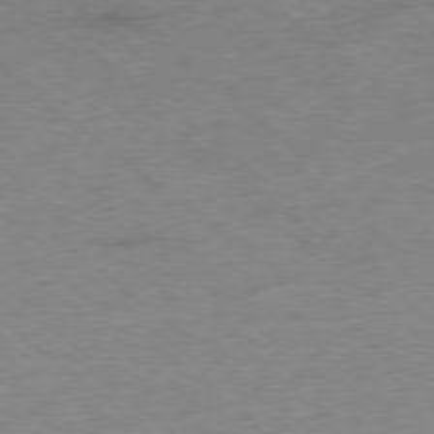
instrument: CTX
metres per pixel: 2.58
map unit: Hpe
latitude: -78.7274
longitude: -23.2726
